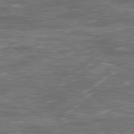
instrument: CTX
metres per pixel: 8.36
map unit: Ap
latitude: -79.3509
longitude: -75.0081
